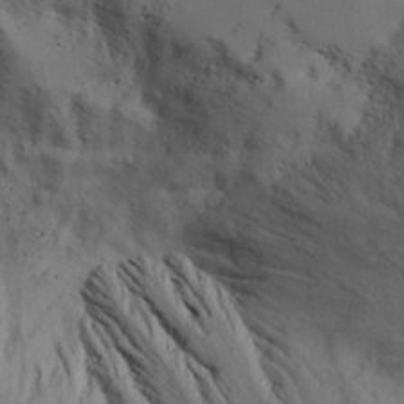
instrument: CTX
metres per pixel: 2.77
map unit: Aa
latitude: 25.0836
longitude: -131.9717
